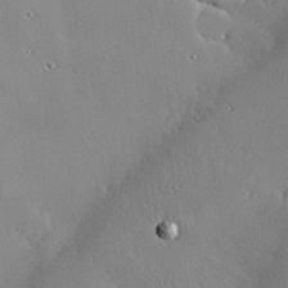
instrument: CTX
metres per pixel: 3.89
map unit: eHh
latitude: 24.1011
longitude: -91.3104
